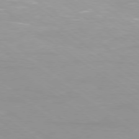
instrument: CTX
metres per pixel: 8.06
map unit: Ap
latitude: -79.3698
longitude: -66.5167
